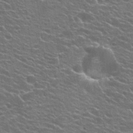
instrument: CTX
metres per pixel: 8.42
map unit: Hto
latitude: 25.0647
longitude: -30.0633
